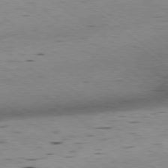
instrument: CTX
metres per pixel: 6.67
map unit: Hpe
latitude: -78.9730
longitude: -23.2348
